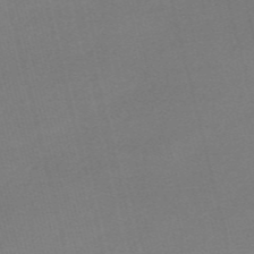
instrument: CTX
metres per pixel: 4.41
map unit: Nve
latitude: -56.8219
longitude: 61.8611
